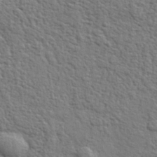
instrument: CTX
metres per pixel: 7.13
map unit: eHh
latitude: 36.7813
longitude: -82.1955
